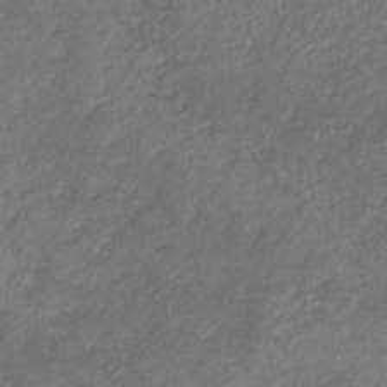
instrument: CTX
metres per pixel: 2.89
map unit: eHb
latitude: -32.6519
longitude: 71.1620
